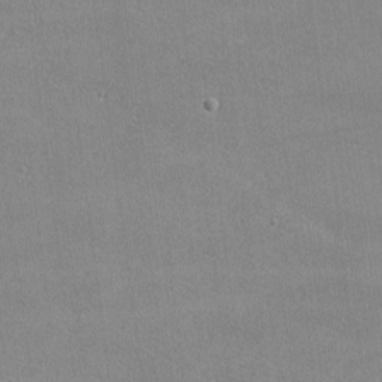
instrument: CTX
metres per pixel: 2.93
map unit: lHvf
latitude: -11.2754
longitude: -101.7072
